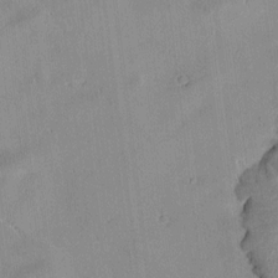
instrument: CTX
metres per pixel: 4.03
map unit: Htu
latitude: -4.7274
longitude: 172.7652
